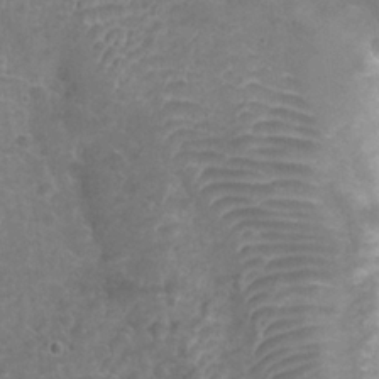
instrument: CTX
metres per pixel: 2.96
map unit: Nhu
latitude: 25.4993
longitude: -52.3656
